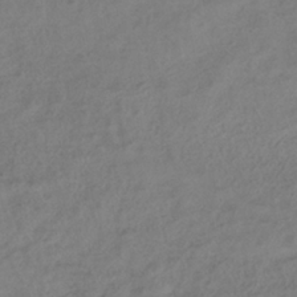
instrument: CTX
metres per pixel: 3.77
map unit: ANa
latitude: -38.5763
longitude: 96.9920
